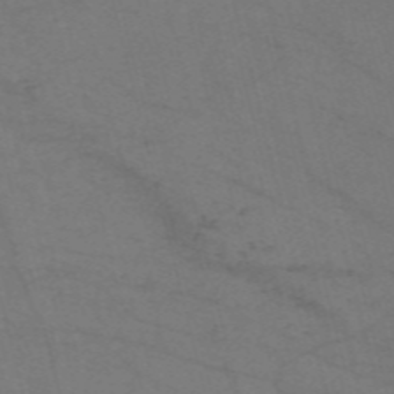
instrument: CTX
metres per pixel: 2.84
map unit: Nve
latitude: -57.6722
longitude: 50.9542
